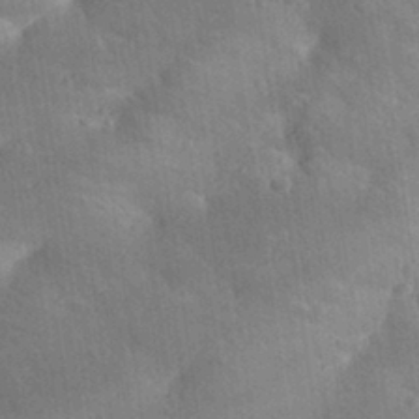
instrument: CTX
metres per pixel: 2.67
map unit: Aa
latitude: 32.1389
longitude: -146.5357
